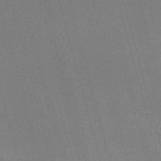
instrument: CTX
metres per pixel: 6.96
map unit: Nve
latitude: -58.7085
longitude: 62.8975
